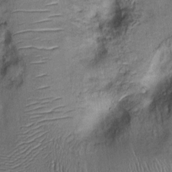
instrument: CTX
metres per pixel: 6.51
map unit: Ht
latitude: -1.1998
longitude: -14.2334
